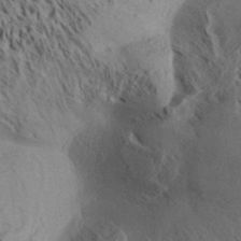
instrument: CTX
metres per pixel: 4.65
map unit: Aa
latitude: 32.9325
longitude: -138.6113
